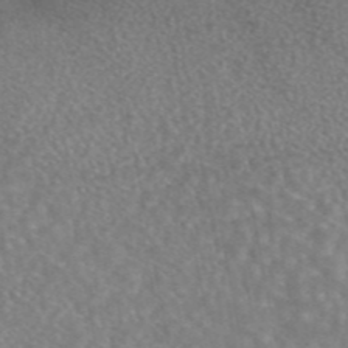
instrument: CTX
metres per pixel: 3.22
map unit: eAb
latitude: 45.0836
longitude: 107.8234
